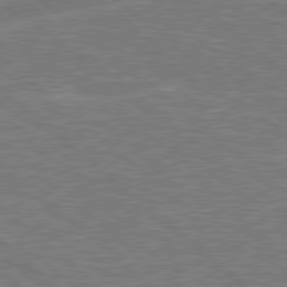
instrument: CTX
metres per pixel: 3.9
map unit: Hpe
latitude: 78.6680
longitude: -152.3279
